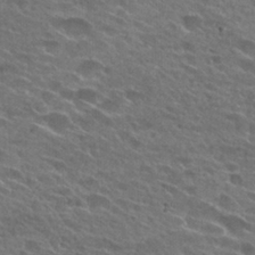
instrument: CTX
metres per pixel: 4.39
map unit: Hto
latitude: 26.1389
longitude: -43.9339
